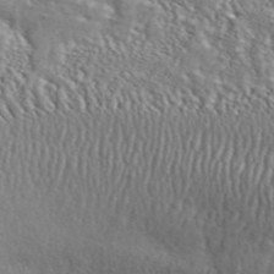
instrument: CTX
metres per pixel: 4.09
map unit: ANa
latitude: 45.9528
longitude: 48.7086
